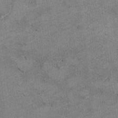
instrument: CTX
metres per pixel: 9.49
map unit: Ht
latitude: 9.2726
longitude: -36.7057
